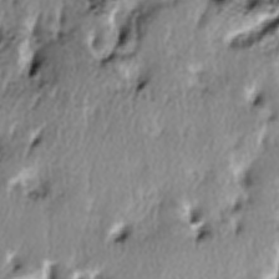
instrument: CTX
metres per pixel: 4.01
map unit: lAa
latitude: -6.4440
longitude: -124.8380
